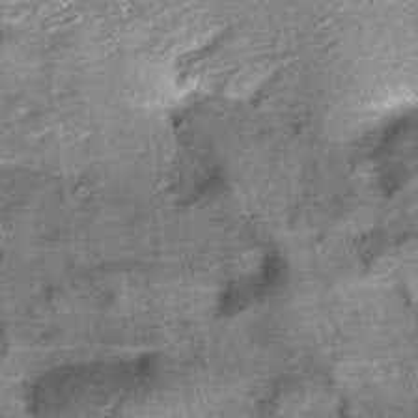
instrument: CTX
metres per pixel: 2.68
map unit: Aa
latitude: 10.8191
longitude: -141.5938
